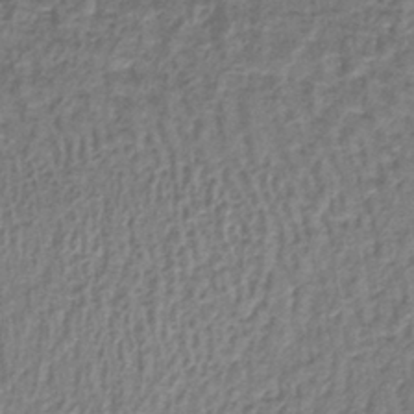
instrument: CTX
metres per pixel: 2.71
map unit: lHb
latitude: -37.7855
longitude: 61.1998
